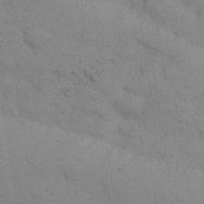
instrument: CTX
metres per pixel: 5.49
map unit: eHh
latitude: 29.9528
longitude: -69.8395
